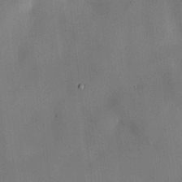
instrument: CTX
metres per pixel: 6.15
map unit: HNhu
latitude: 14.8002
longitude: 11.4266
